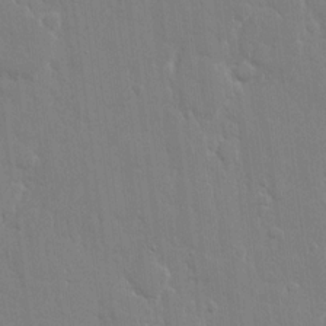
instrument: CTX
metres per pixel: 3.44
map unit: eHh
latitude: 12.7435
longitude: -70.3845
